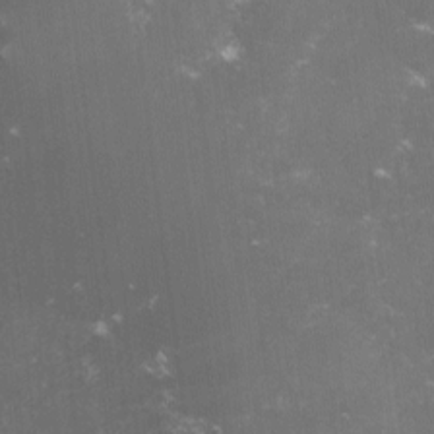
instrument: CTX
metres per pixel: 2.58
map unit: lHvf
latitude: -15.2943
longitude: -101.4238
